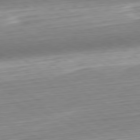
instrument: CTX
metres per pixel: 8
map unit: Hpe
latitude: -80.6330
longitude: 22.8975
